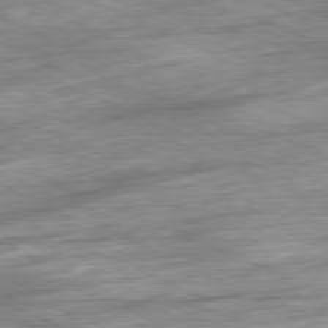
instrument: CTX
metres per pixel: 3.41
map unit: Ap
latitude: -81.3321
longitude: -86.9891
